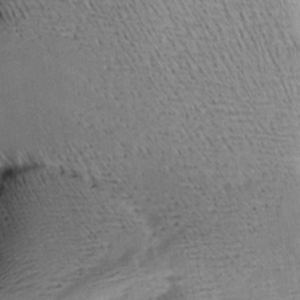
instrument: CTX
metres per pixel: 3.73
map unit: Aa
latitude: 9.7828
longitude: -141.9528
